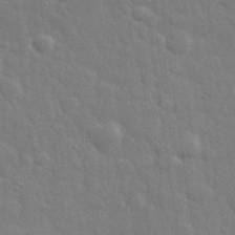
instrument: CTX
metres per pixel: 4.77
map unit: eHh
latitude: 32.4979
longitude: -70.0633
